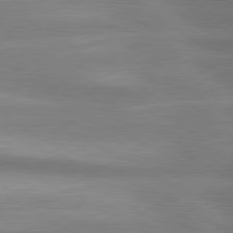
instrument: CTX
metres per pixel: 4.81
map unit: lApd
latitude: 81.0080
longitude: -135.2537
